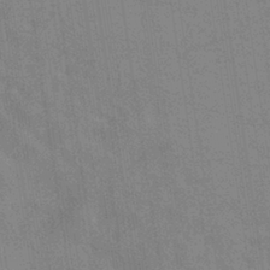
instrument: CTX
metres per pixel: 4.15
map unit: eHb
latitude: -36.9541
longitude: 76.5196
